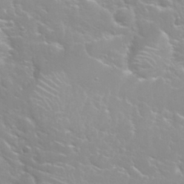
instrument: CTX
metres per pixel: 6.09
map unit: Nhu
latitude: 31.5560
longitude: -50.7435
